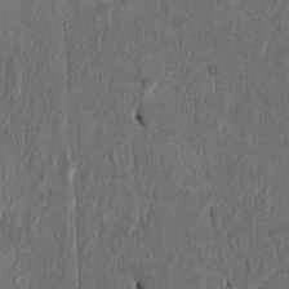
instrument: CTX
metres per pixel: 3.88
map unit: Htu
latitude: -2.9352
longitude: 151.3131
